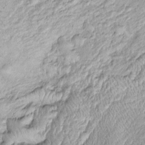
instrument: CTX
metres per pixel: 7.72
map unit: Htu
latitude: -5.0864
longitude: 159.0486
